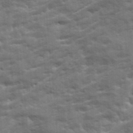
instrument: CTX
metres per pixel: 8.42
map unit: Ave
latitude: 19.4237
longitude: -129.8961
